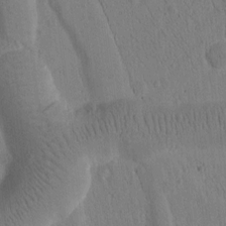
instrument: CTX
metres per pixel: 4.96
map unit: Htu
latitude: -2.8596
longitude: 172.8030
